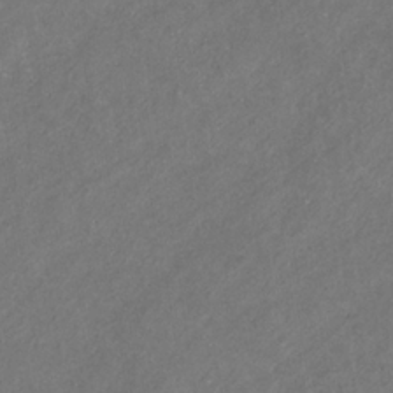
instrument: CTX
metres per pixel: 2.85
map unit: eHb
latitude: -31.2376
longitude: 70.6330
